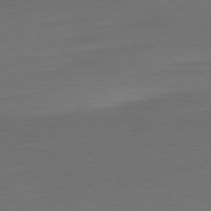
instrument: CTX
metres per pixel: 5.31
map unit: Ap
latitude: -79.4265
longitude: -98.7813
